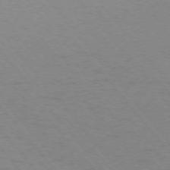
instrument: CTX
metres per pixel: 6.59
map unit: Ap
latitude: -75.8234
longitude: -67.0080
